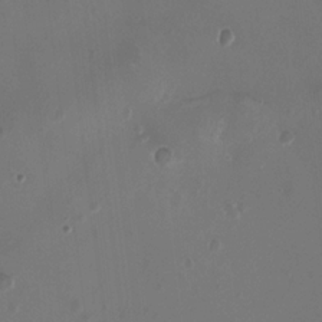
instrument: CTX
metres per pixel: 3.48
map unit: HNhu
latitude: -2.7085
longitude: -1.1592
